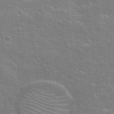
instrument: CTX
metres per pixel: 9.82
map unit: Hto
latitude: 20.6113
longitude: -39.8961
